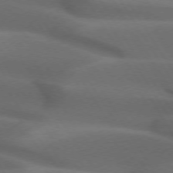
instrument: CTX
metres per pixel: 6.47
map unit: lApd
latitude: 73.0081
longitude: -52.2334
